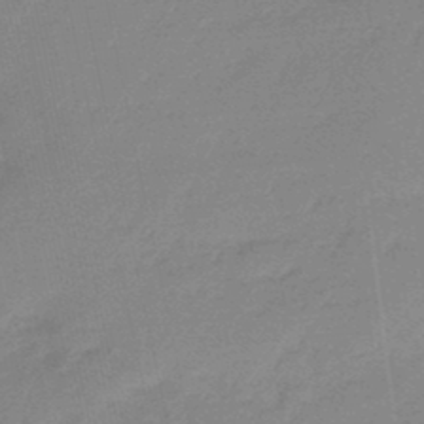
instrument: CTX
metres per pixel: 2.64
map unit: eHb
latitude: -46.0283
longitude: 86.8975
